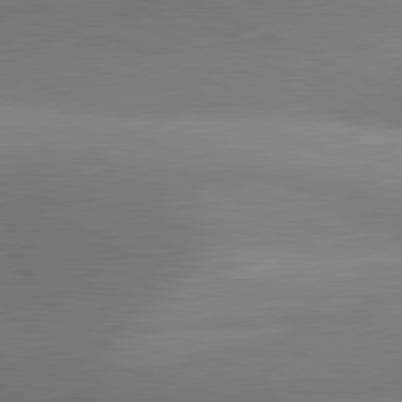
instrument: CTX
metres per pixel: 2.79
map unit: lApd
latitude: 81.1214
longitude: 130.8219
